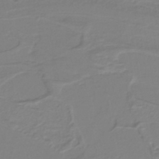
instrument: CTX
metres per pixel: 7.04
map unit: lHb
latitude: -40.6140
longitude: 51.7289
